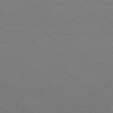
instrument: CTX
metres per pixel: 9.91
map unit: Hpe
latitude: 78.1200
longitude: -149.4615
